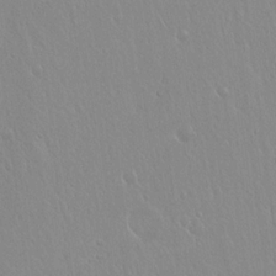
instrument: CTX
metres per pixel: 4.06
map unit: Hto
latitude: 17.7828
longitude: -57.8016
